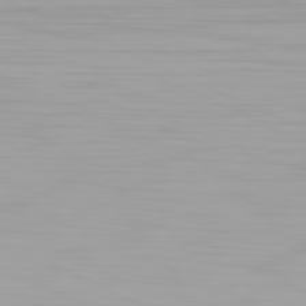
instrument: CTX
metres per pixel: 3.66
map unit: Hpe
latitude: -81.5588
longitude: 19.6155
